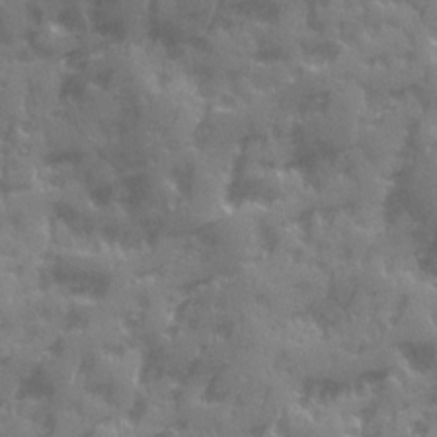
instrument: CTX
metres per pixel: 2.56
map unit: Ave
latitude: 19.7260
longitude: -132.0444
